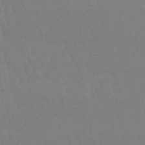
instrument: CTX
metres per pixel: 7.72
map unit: lHb
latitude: -50.2928
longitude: 70.9164
